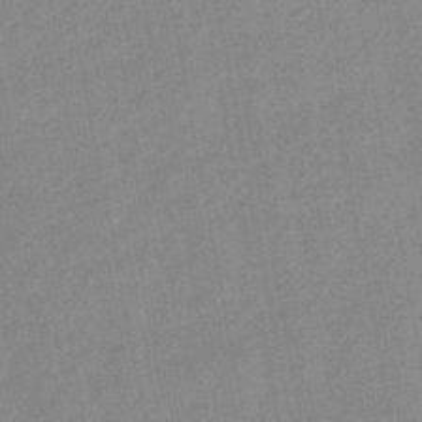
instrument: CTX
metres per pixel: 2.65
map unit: lHb
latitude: -48.1417
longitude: 77.8044
